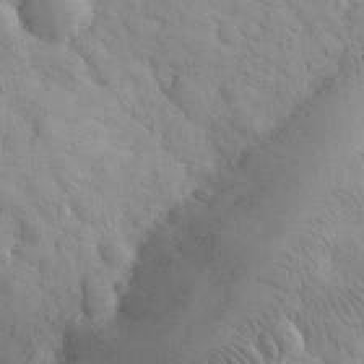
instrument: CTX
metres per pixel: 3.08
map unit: eHh
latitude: 32.3278
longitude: -68.7435
